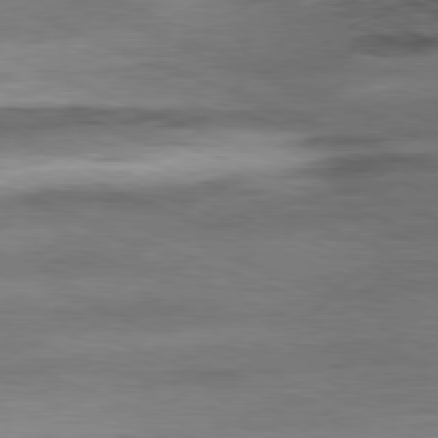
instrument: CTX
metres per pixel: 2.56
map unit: Ap
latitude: -80.8597
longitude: -90.2145
